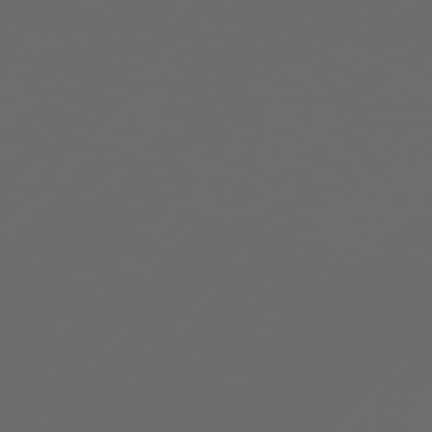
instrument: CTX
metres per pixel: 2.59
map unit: Hpe
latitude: 76.7624
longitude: -139.7639
